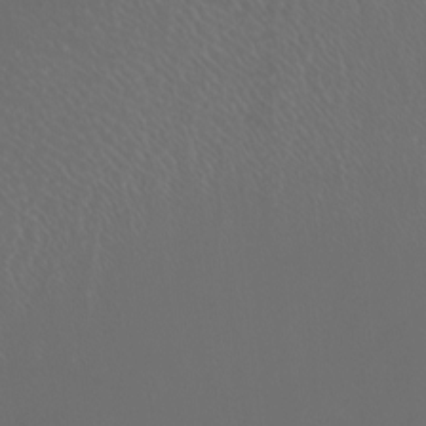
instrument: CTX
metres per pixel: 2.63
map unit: Nhu
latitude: -7.4265
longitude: -91.4804
